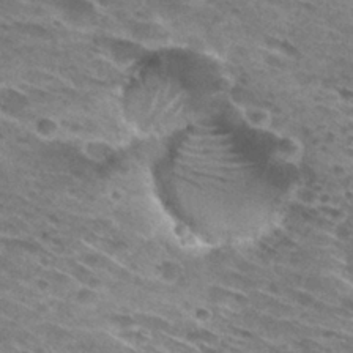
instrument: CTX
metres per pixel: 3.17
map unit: Hto
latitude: 29.5560
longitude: -46.0822
